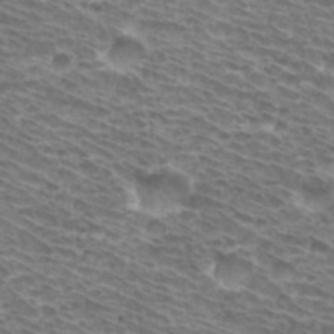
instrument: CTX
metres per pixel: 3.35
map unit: Hto
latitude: 32.2334
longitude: -41.8205
